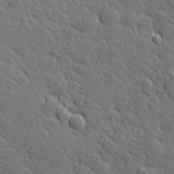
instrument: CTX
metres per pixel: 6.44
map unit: Hve
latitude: 26.4979
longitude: 144.1039
